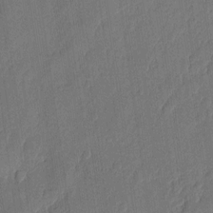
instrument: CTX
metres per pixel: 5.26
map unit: eHh
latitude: 6.1578
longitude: -73.9339
